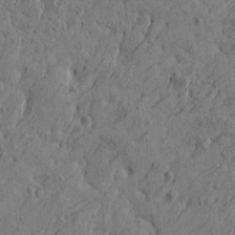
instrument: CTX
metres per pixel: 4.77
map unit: Htu
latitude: -6.1794
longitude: 179.9745
